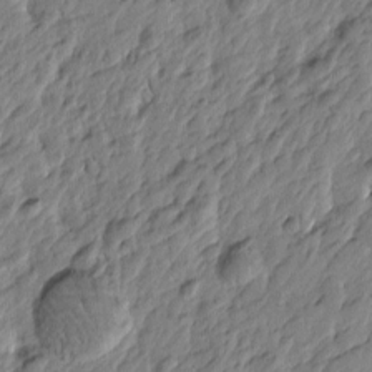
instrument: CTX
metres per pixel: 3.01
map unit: Htu
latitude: -3.5966
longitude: 179.3131
